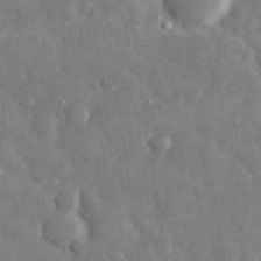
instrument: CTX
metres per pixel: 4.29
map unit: eHh
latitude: 33.6694
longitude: -69.5560
